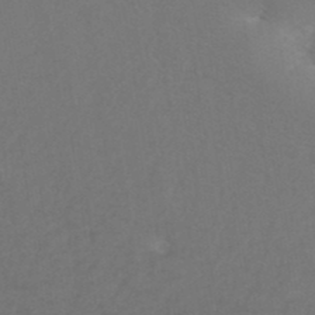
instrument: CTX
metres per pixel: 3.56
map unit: ANa
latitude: 39.1025
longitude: 22.8975
